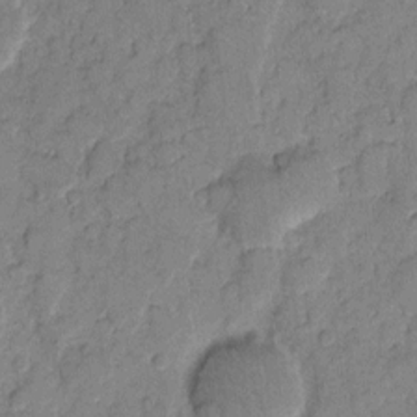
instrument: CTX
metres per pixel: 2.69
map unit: eHh
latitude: 9.8017
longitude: -65.1970
